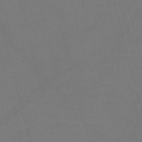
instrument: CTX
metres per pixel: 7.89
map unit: Nve
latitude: -58.8785
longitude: 62.1983
